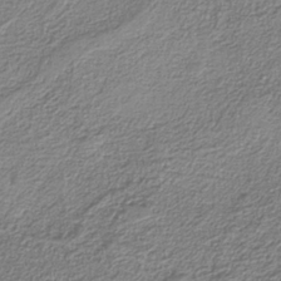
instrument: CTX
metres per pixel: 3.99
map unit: eAb
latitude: -37.7477
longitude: 53.0486
